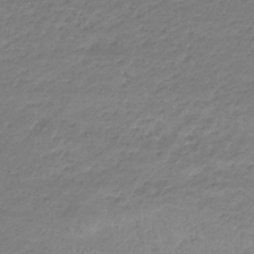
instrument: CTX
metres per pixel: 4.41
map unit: eHb
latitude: -33.3510
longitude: 70.1417
